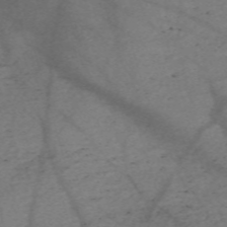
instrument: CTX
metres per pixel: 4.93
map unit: Nve
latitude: -59.6532
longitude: 64.8030
